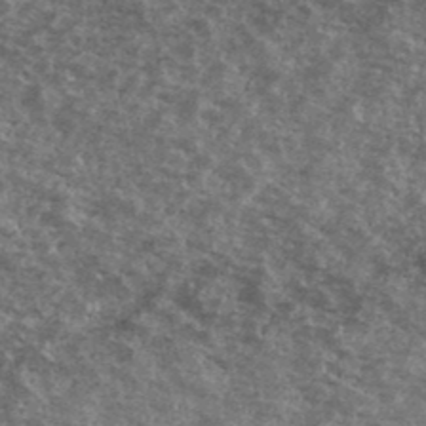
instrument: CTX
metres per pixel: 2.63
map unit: Ave
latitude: 40.4789
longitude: -108.6112
